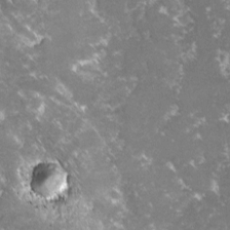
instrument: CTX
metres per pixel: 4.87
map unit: lHvf
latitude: -15.8990
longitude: -100.1956
